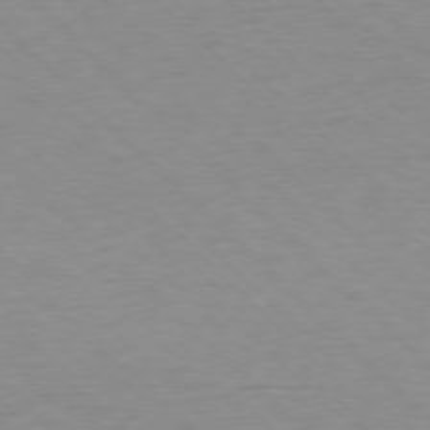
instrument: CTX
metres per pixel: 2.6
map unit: Ap
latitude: -77.3510
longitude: -85.4049
